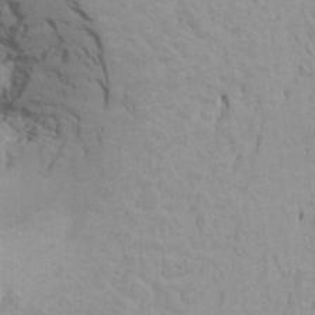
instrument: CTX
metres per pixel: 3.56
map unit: HNhu
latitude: 6.5735
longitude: -1.6694
